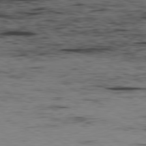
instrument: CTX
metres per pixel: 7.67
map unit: Ap
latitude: -80.4629
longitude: -93.0836
